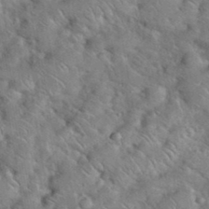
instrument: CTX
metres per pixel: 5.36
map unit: eHh
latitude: 38.0822
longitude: -64.5735
